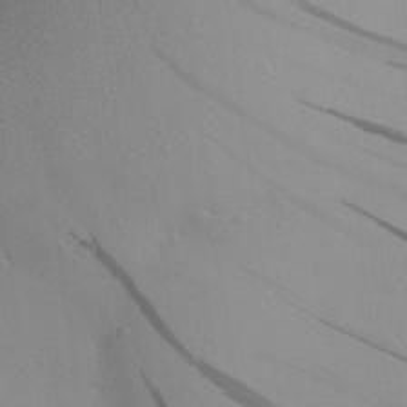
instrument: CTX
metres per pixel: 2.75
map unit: Aa
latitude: 25.1403
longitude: -144.9891
